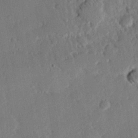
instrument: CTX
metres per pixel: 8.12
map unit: eHh
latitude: 25.5560
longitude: -80.9703
